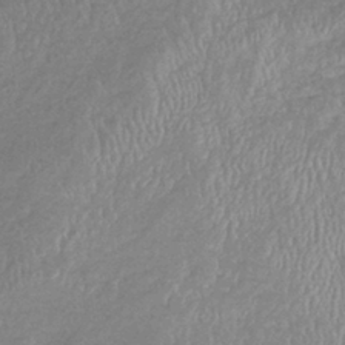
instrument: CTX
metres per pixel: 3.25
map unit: eHb
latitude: -38.5763
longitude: 78.5762
